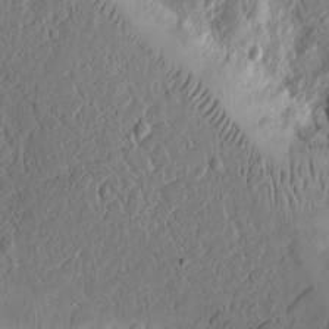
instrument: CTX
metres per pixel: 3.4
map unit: Ht
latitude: 11.1781
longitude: -75.3671
